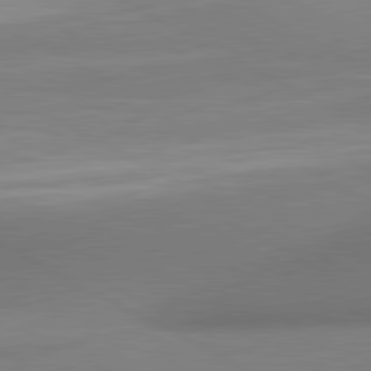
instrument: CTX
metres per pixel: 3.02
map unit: lApd
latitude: 81.0269
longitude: 135.5966
